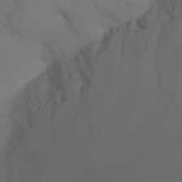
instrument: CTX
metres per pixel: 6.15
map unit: Aa
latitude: -6.9541
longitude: -84.9703
